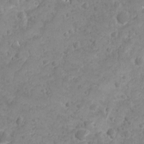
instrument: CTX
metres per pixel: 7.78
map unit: Ave
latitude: 10.6113
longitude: -104.6113
